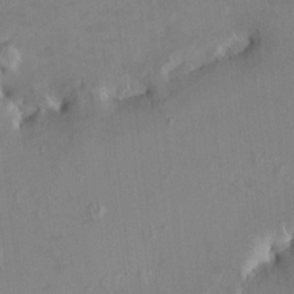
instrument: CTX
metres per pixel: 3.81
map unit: HNhu
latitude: 4.8191
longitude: 13.1053
